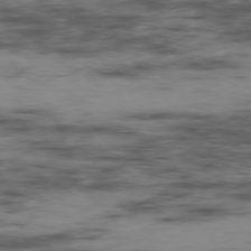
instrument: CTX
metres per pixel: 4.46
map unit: Hpe
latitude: -78.4440
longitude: 14.9731
